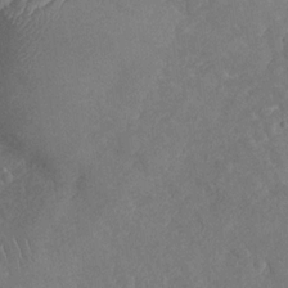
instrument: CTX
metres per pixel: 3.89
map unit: Nhu
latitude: -30.5762
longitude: -60.2900
